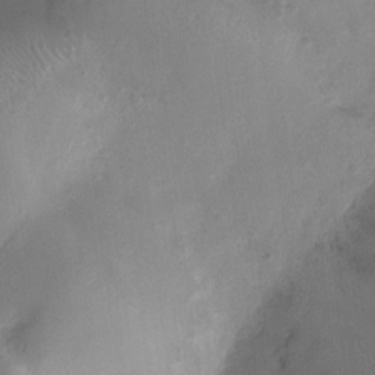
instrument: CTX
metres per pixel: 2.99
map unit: Ht
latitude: -8.4629
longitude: -21.6694
